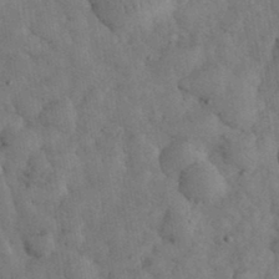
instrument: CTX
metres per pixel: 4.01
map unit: eHh
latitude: 34.3089
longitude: -68.4601
